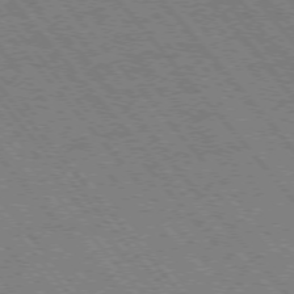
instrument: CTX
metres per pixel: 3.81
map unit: Hpe
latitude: -75.9745
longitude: -13.2537
